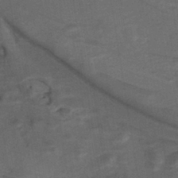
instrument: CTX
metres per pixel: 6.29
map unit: lHb
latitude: -39.1809
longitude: 55.1620
